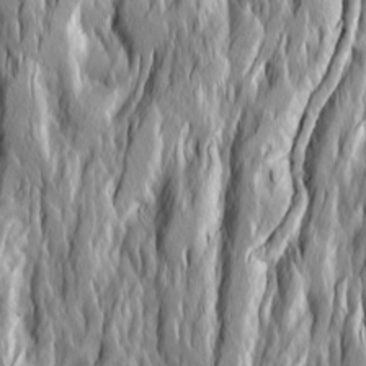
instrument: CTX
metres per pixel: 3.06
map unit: Ave
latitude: 14.8002
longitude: -135.0647
